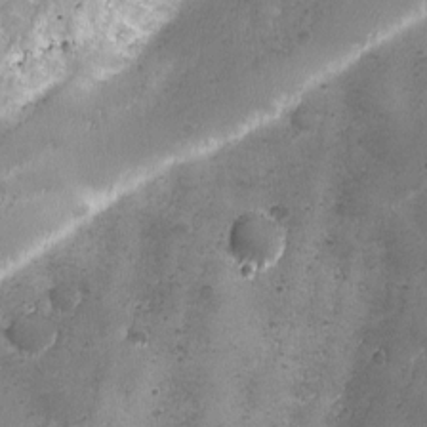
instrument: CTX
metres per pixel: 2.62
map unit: Ave
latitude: -7.6344
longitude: -119.9717
